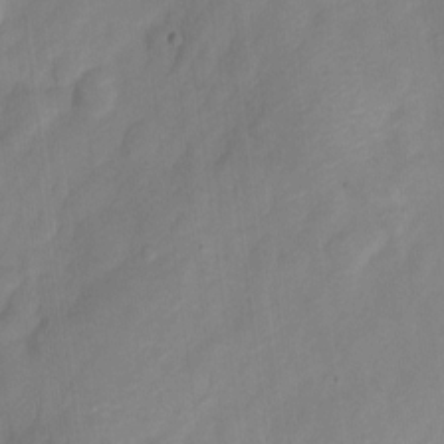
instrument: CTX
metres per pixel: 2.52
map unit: Nve
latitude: -21.5021
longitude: 107.5777
